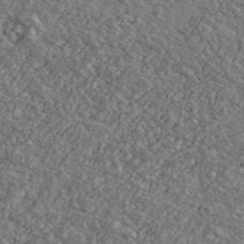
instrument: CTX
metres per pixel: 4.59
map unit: Ave
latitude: 40.1766
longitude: -108.0255
